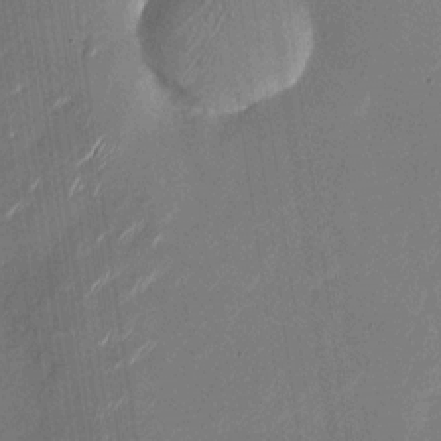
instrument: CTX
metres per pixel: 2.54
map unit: Nhu
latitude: -28.8975
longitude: -75.1592
